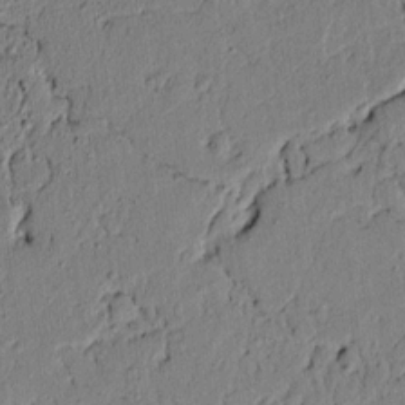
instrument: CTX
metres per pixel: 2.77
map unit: lAvf
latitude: 4.8947
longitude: 164.6141
